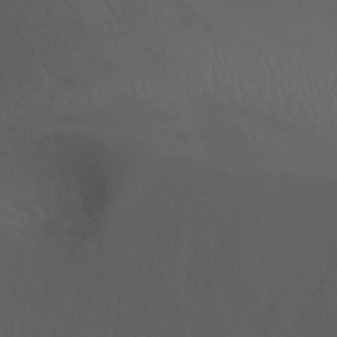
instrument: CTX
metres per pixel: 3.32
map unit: Nhu
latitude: -7.9556
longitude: -84.8758
